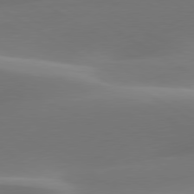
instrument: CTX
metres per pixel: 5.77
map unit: lApd
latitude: 79.8773
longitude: -93.4426
